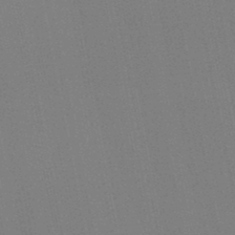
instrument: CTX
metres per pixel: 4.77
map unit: HNb
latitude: -45.5777
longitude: 55.9556
